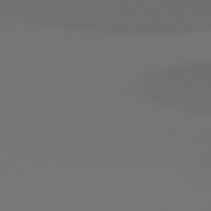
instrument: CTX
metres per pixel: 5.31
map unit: Hpe
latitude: 78.4979
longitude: -134.7624
